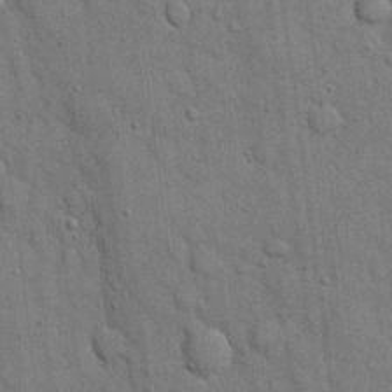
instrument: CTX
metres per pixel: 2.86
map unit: eHh
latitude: 19.6505
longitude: -61.2537
